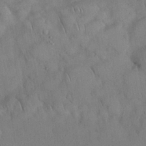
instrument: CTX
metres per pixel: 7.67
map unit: Nhu
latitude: 27.7639
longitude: -69.2537
